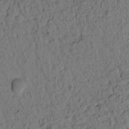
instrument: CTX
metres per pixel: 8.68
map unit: eHh
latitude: -1.7667
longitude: 17.6155
